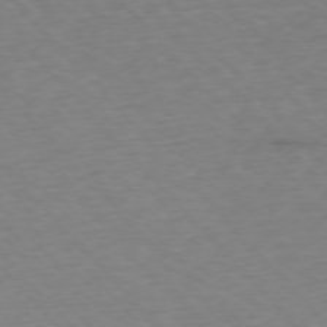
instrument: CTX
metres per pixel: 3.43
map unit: Ap
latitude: -76.7274
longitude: -80.7246
